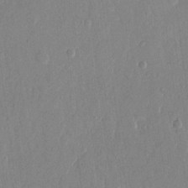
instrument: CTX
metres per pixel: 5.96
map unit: eHh
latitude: 14.2901
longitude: -70.1767
